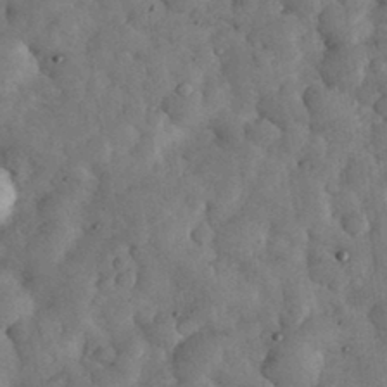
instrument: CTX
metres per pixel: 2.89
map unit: eHh
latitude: 34.1388
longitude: -68.5735
